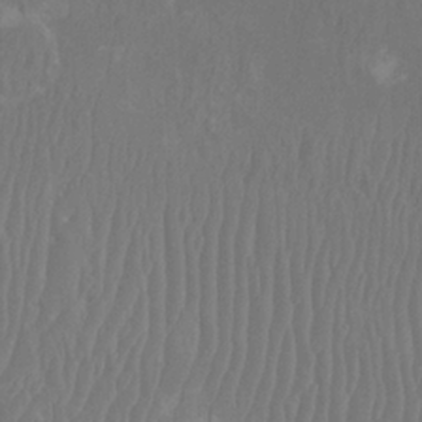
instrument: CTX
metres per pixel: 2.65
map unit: Htu
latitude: -8.1228
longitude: -75.1214
